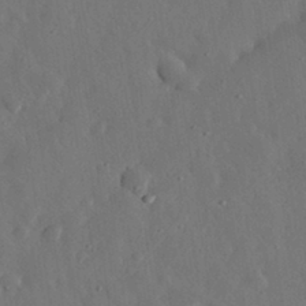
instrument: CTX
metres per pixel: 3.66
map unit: eHh
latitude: 31.3293
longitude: -78.3656
